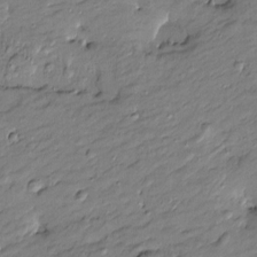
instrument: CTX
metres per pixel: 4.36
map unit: Htu
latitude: -8.4440
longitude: 177.2565
